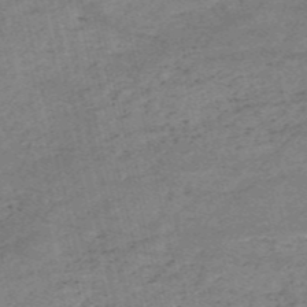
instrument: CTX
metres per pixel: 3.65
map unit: HNb
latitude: -54.4440
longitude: -42.4979
